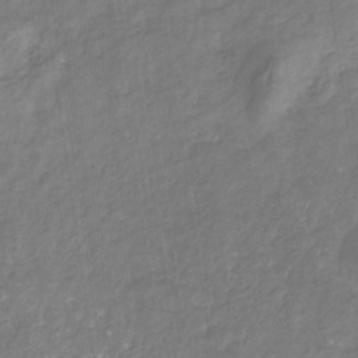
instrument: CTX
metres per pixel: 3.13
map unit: eHb
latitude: -30.8408
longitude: 67.1809
